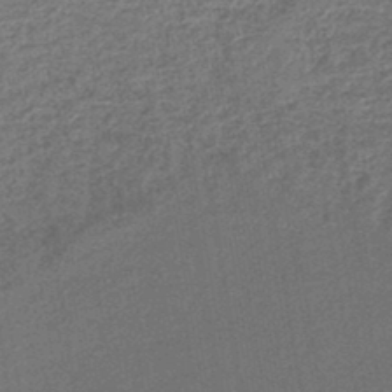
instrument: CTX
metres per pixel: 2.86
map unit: lHb
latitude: -44.4062
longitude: 64.8408
